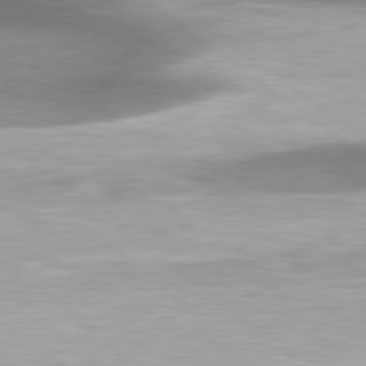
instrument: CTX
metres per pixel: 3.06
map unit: lApd
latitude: 79.9150
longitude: -166.8569
